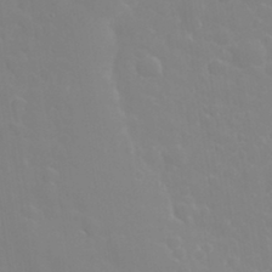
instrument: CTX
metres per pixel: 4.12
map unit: eHh
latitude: 32.8002
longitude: -60.6679
